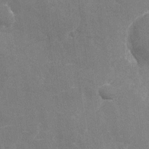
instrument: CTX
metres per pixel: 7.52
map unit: Nhu
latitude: -27.6155
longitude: -78.4979
